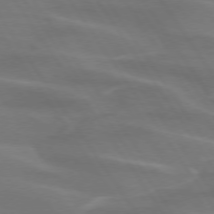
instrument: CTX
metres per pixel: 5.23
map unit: lApd
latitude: 74.2900
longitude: -61.6127
